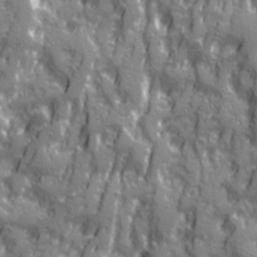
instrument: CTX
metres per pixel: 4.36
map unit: Ave
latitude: 20.3845
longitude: -133.0647
